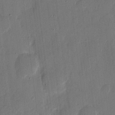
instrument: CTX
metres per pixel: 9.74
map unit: eHh
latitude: 8.9514
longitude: -68.7057
